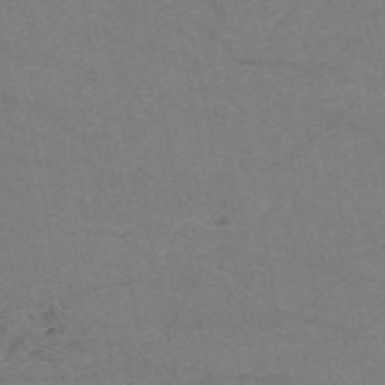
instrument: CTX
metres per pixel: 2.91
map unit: HNb
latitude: -55.7100
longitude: -39.8016
